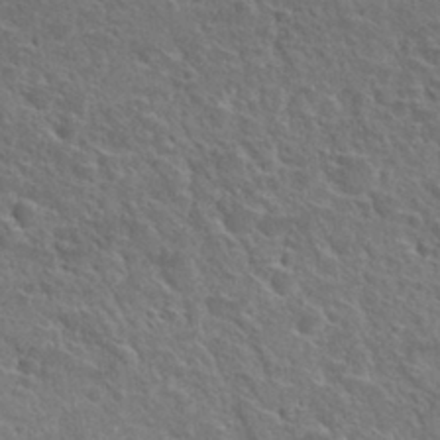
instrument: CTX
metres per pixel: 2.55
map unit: Hto
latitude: 30.1767
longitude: -48.6868
